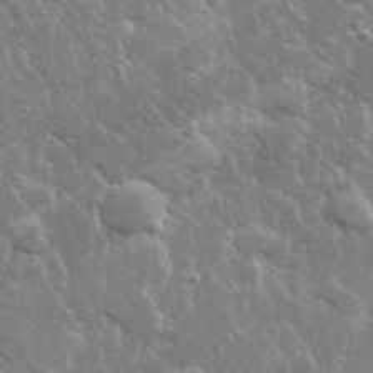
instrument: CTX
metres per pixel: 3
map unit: lHvf
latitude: 32.1200
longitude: -93.5938
